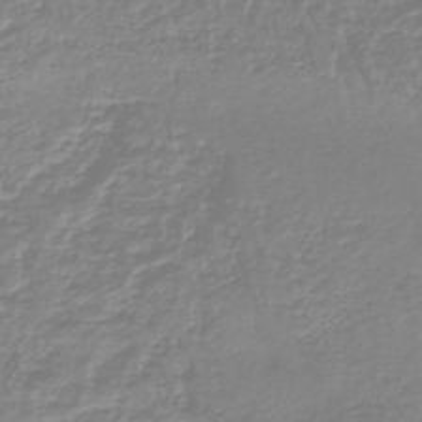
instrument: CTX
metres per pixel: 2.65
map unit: lHb
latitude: -44.4251
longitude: 78.8597
